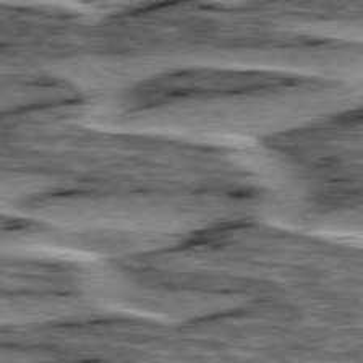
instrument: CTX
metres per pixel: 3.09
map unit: lApd
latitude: 76.0633
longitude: -71.0458
